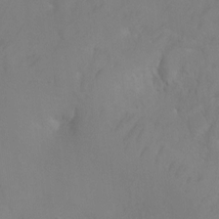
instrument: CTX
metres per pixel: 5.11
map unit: Hto
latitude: 2.6301
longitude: -35.4615
